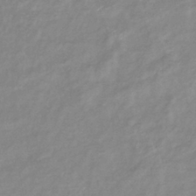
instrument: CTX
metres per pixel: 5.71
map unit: eHb
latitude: -40.2739
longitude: 81.3699
